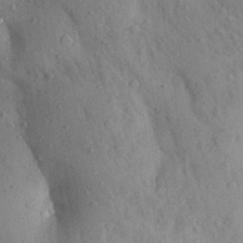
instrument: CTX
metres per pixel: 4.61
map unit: Aa
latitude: 29.0080
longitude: -148.3278
